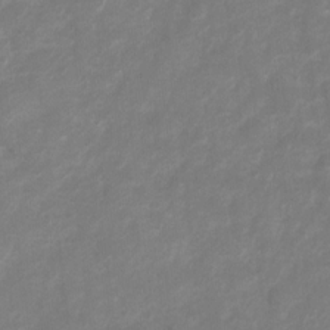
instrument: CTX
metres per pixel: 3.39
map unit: Hto
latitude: 3.0647
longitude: -36.1200
